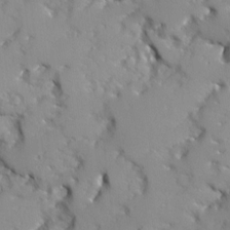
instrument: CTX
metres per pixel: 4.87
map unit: Ave
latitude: 12.5924
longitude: -101.6127
